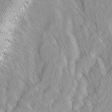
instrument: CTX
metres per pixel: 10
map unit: Ave
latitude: -1.4833
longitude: -113.2159
